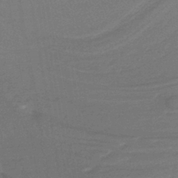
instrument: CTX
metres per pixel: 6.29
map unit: lHb
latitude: -37.9556
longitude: 56.6707
